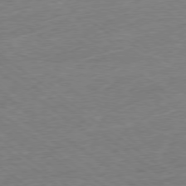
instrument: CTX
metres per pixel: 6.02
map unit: Ap
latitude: -79.0297
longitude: -49.5182
